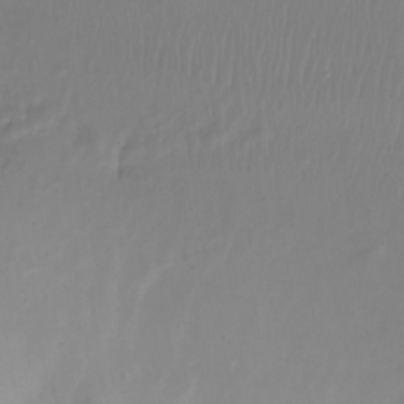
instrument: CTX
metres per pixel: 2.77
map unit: Aa
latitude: -12.8030
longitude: -68.7435
